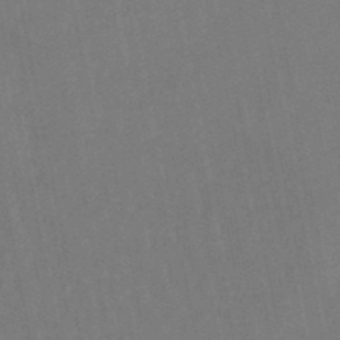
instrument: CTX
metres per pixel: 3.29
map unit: lHb
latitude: -47.4076
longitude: 78.9541
